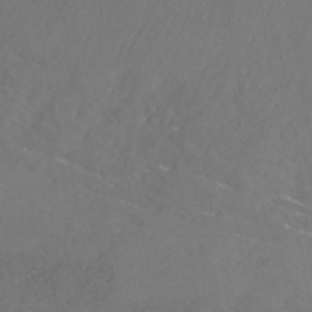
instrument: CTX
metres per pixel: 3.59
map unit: HNhu
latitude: -42.3873
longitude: 104.6140
